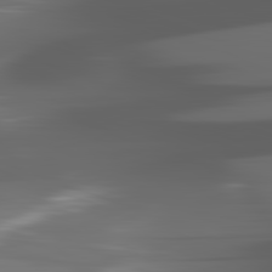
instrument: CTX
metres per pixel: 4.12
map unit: lApd
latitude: 82.2711
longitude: -148.2711
